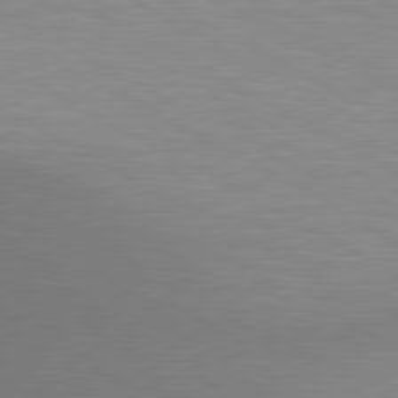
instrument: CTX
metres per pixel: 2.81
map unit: lApd
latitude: 80.3089
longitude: 132.4251
